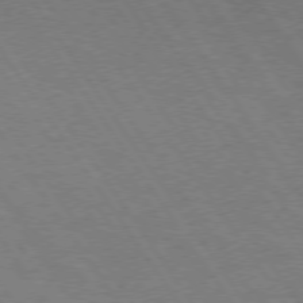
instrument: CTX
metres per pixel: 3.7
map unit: Hpe
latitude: 74.8947
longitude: -142.1389
